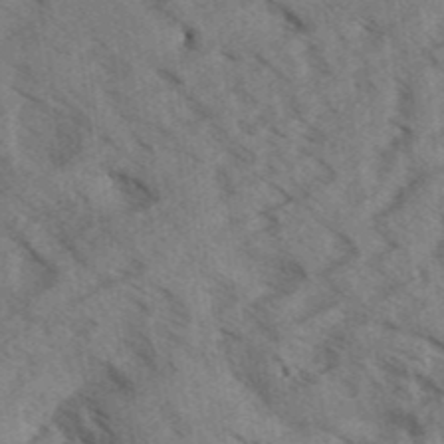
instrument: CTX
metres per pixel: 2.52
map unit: Aa
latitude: 32.8569
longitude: -138.8569
